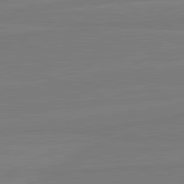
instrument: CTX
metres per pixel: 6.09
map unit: lApd
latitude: 82.1388
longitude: 165.9556
